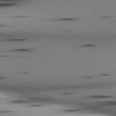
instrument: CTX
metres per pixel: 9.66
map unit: lApd
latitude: 80.5357
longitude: 157.8989
